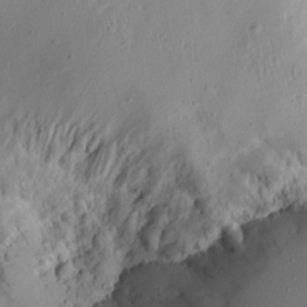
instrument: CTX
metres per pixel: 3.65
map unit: Aa
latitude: 13.2537
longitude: -141.0269
